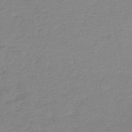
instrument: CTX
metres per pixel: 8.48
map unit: HNb
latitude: -34.4629
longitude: 52.3117
